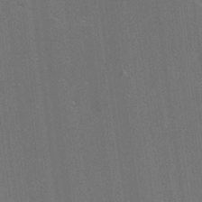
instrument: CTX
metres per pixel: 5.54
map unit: Ave
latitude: 18.5168
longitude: -139.3859
